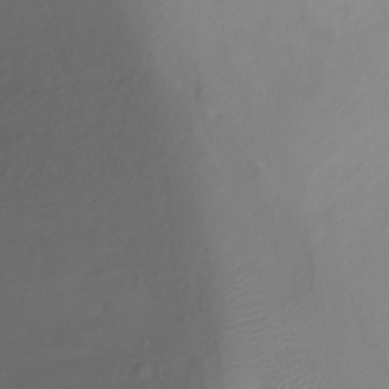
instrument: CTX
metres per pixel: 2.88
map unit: Ht
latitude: 1.4804
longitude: -36.4601
